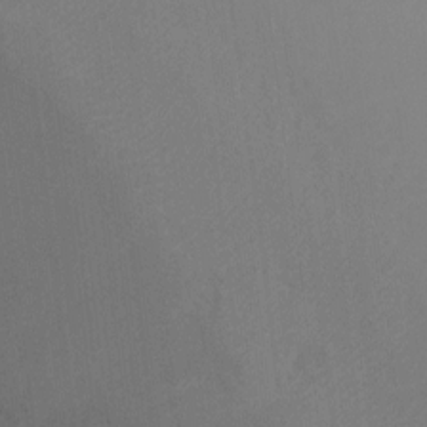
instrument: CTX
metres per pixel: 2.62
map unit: Ht
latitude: -9.5966
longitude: -32.5735
